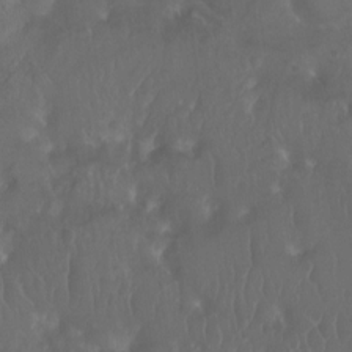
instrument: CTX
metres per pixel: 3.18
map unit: Ht
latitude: -12.0661
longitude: -43.4993
